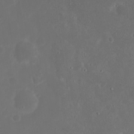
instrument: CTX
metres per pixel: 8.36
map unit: Nhu
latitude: 21.3860
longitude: -72.3846
